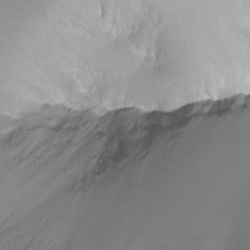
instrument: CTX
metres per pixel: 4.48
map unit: Ht
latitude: -12.8597
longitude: -45.3292
